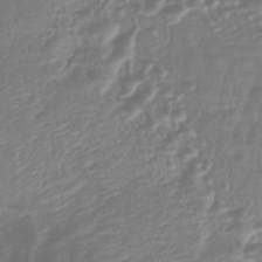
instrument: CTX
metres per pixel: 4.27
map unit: lHb
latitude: -42.4440
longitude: 81.6533
